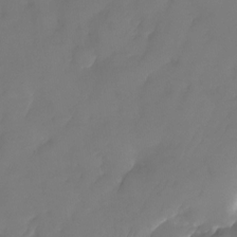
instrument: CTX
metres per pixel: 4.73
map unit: Nhu
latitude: -25.5021
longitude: -69.6883
